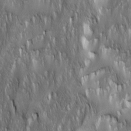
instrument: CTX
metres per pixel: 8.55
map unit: Ave
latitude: 15.7072
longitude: -134.9702
